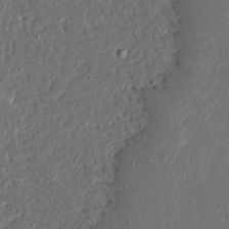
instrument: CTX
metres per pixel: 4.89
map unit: Ave
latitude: 14.0822
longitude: -138.2333
